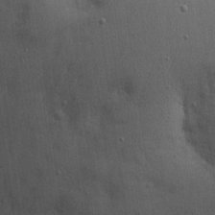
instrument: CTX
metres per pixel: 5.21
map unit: eHh
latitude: 7.8583
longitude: -72.3279
